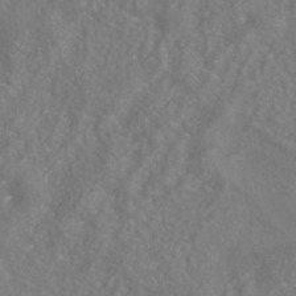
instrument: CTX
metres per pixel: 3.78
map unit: ANa
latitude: -36.6518
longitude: 95.3698
